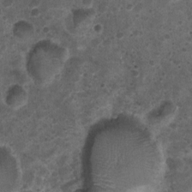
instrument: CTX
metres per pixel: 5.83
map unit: Nhu
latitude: 3.0269
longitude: -14.6491
